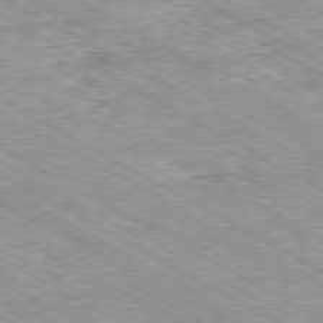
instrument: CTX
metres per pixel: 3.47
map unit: Ap
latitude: -80.4251
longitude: -53.2159
